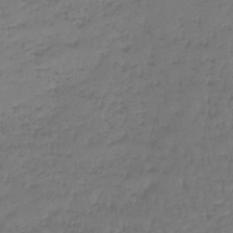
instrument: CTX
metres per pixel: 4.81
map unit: lHb
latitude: -43.4265
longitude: 58.8785
